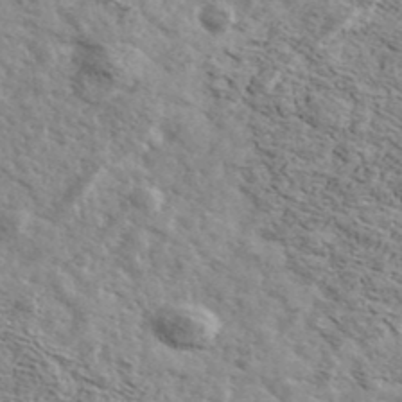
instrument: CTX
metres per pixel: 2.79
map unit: Ave
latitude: 39.1025
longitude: -108.5923
